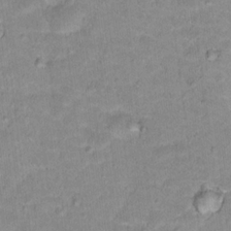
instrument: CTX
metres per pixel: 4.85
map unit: Hto
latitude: 17.5938
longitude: -35.4048
